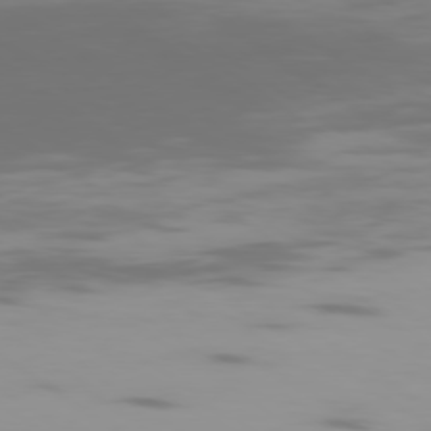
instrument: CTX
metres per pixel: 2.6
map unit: Ap
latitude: -79.2376
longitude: -103.2915
